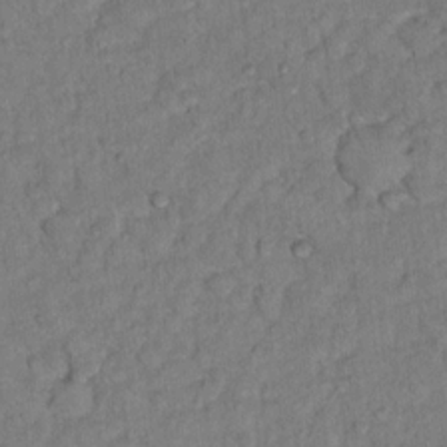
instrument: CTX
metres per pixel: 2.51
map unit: Hto
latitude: 12.8758
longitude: -37.2726
